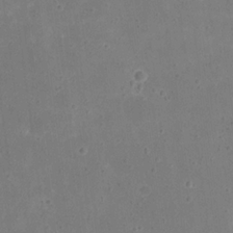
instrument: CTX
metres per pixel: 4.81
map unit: eHh
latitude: 20.8002
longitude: -65.0080
